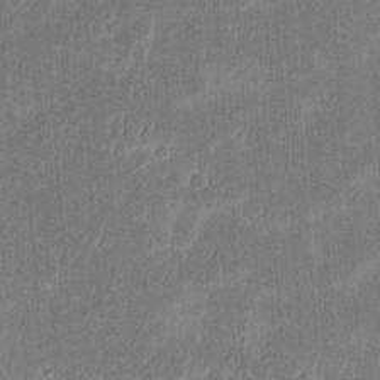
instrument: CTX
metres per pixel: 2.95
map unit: eHh
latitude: 8.8191
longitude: -73.5938
